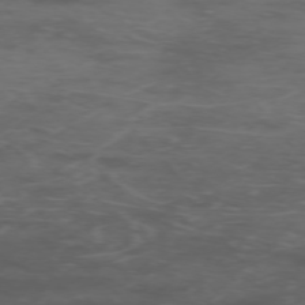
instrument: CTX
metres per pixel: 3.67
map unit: Hpe
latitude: -75.5966
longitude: -19.9717
